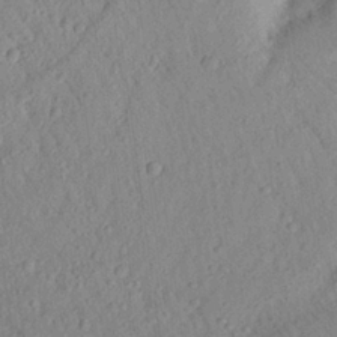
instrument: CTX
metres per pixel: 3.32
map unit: Aa
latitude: 23.1025
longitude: -147.4994
